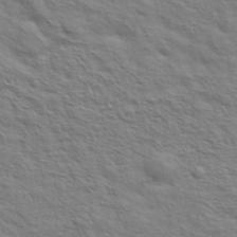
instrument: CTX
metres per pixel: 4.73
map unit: eHh
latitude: 37.1781
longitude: -81.0647
